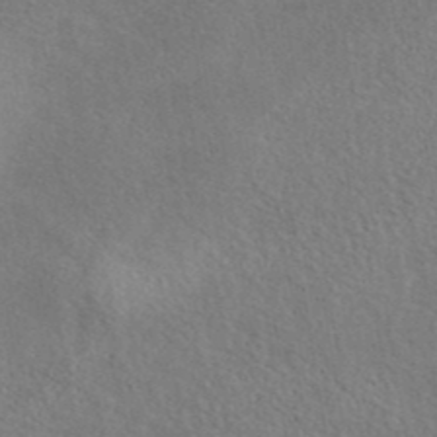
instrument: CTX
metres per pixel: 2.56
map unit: eAb
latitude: 40.7624
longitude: 106.1417
